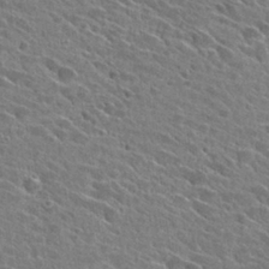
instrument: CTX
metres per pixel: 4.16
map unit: Hto
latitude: 28.3278
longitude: -43.3482
